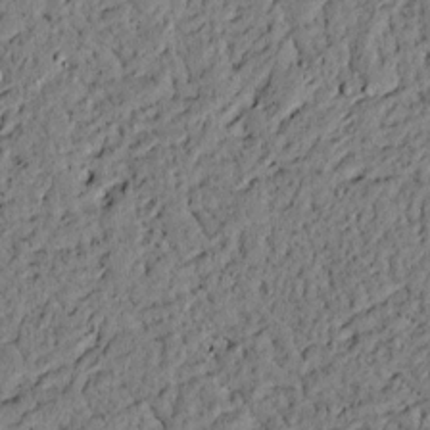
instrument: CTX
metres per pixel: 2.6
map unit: lAvf
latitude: 4.7057
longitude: 165.5022
